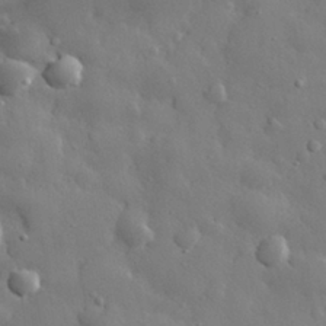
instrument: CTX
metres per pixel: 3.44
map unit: eHh
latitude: 29.1025
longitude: -78.6491
